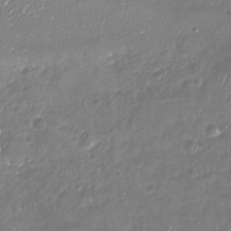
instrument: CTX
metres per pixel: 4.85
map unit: Nhu
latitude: -18.5196
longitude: -58.1389
